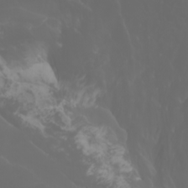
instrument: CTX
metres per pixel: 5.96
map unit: Nhu
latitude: -1.4644
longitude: -75.7261
